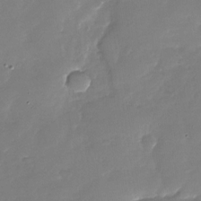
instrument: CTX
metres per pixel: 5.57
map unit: Nhu
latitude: -27.6910
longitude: -61.1025
